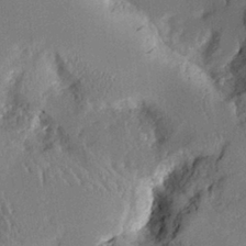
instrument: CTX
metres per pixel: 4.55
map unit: Aa
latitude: 12.1389
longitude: -126.3845
